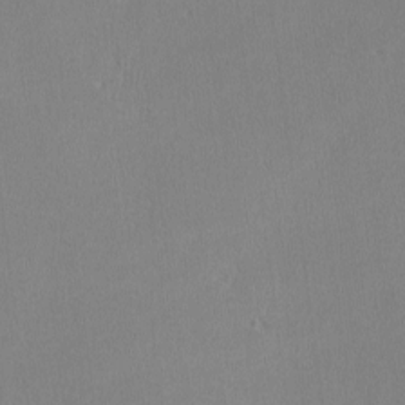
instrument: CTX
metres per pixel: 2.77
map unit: lHvf
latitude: -12.6708
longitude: -100.1578
